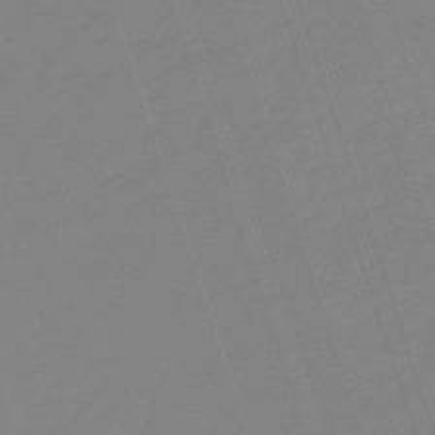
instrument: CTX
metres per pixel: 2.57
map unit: lHb
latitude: -49.2376
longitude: 81.9745
